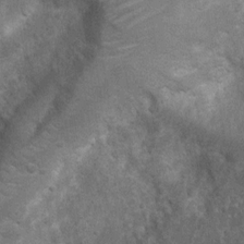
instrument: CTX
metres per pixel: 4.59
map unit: Nhu
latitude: 7.0080
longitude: -22.6679
